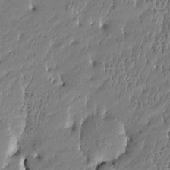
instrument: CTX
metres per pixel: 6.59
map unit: Htu
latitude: -5.0297
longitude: 176.5574
